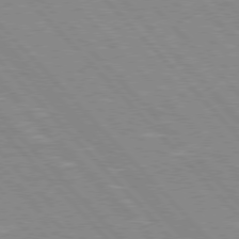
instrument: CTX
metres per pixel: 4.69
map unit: Hpe
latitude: 76.3845
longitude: -126.6680
